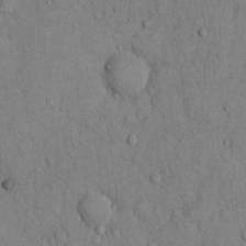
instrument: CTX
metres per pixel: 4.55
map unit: Hto
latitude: 13.8017
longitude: -58.1767
